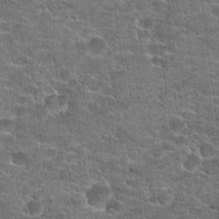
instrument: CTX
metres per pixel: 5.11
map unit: Hto
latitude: 21.1592
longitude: -43.7261
